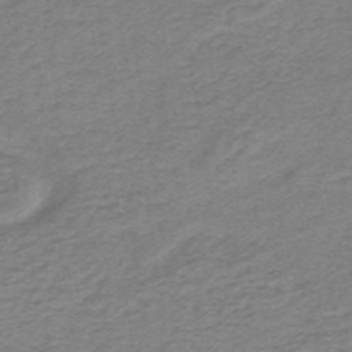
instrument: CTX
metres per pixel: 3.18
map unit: lHb
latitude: -40.8597
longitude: 54.2929
